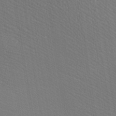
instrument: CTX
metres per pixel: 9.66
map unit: lAa
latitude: -8.0472
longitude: -124.4790
